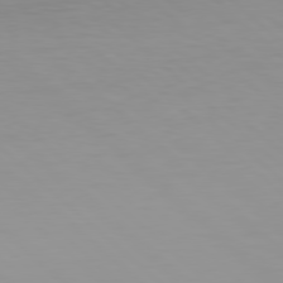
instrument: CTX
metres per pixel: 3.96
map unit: Hpe
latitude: 78.2145
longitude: -168.2901
